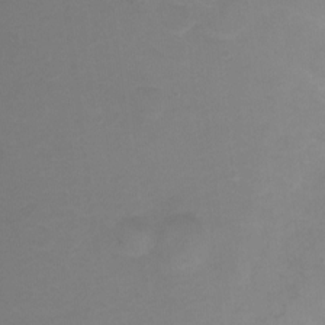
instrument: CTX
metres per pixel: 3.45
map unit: Ht
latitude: 1.3103
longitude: -34.6679
